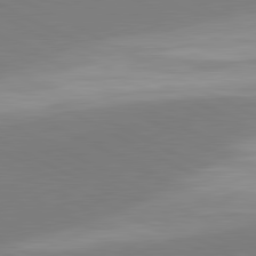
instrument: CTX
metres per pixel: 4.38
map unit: lApd
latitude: 81.5560
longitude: 158.9352
